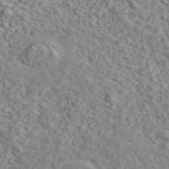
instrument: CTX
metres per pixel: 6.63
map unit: ANa
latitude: 44.4601
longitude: 21.4265
